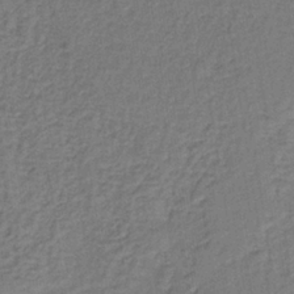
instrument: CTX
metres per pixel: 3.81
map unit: lHb
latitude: -35.5399
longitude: 62.6896
